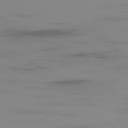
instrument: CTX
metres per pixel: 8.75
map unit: Ap
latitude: -81.0676
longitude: -62.7813
